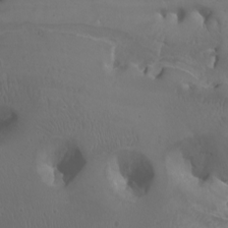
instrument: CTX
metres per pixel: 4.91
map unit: Nhu
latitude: -6.8219
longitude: -75.6505
